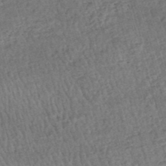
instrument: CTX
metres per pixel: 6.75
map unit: HNhu
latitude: -47.8233
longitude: 99.5021
